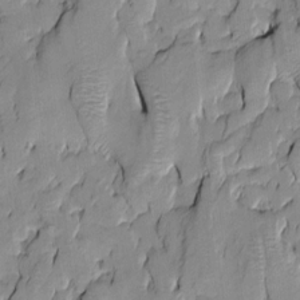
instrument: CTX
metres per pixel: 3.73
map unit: Htu
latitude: -9.6911
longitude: 176.4629
